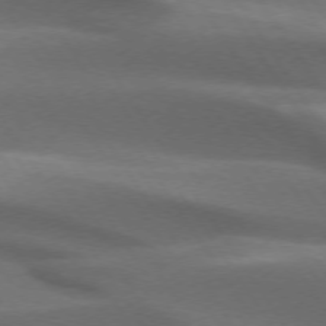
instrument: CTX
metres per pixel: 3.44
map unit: lApd
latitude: 73.3860
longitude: -52.5924
